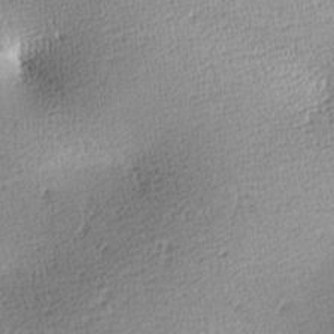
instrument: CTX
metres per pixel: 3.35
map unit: lAa
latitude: -10.4062
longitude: -125.4048
